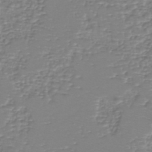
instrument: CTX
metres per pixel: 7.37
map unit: eHh
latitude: -40.4818
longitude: -29.8961
